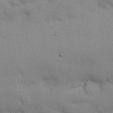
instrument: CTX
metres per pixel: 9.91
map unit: Nhu
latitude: 25.8205
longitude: -70.2711
